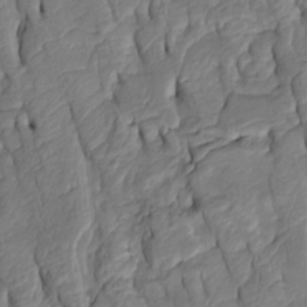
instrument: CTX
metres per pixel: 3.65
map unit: Htu
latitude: -6.6707
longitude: 154.6896
